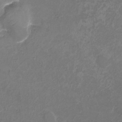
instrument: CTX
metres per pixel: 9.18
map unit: Nhu
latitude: -13.8045
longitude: -71.1403
